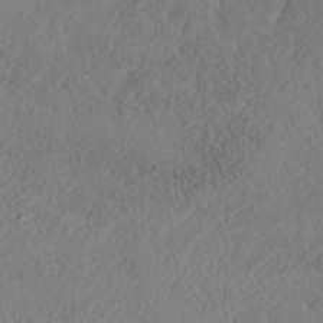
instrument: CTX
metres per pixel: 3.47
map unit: Nhe
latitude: -40.4818
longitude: -110.9514
